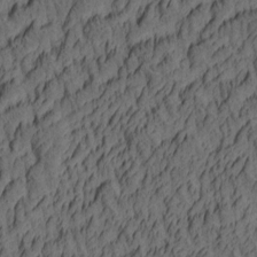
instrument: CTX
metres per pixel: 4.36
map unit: lAa
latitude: 4.4034
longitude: -115.0836
